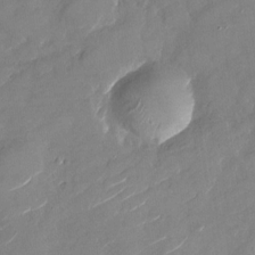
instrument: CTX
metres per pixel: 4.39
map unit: Nhu
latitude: -28.8219
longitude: -73.0459
